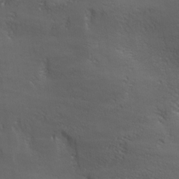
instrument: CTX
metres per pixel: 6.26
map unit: lAa
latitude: -6.6329
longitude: -121.9150
